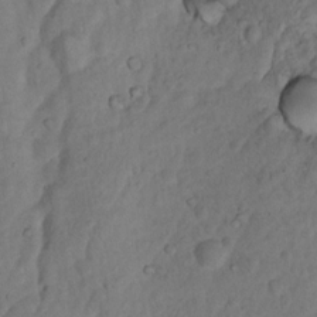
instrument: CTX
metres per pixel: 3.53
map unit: Nhu
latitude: 8.8758
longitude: -22.7057
